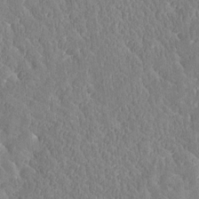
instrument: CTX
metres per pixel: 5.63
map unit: Htu
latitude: -3.6154
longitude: 175.9745
